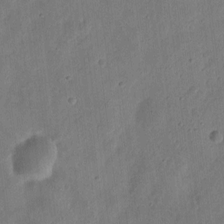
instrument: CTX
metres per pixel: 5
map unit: eHh
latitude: 9.6883
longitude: -73.2159
